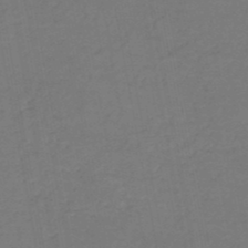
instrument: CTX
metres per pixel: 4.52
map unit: HNb
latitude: -50.4440
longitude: -53.7072
